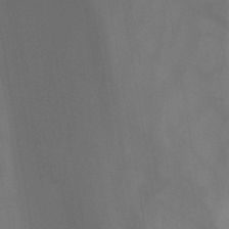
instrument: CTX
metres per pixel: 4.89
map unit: HNb
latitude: -45.1998
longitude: -44.9136
